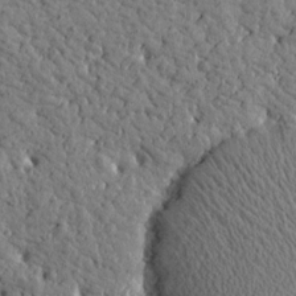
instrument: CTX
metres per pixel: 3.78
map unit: Htu
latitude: -0.1039
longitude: -178.8380
